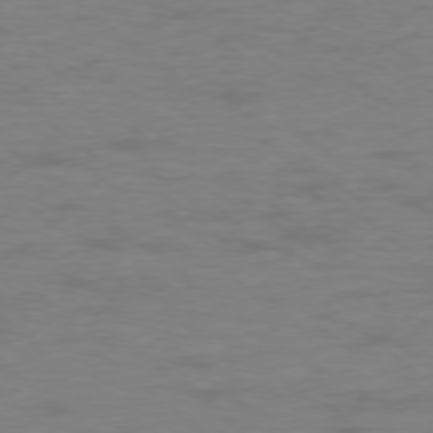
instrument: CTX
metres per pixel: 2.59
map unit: Ap
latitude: -77.3321
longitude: -76.0255
